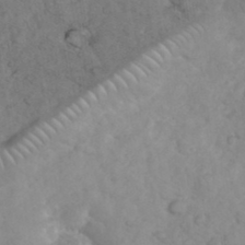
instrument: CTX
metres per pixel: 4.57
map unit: eHh
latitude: 35.6505
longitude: -63.2915
